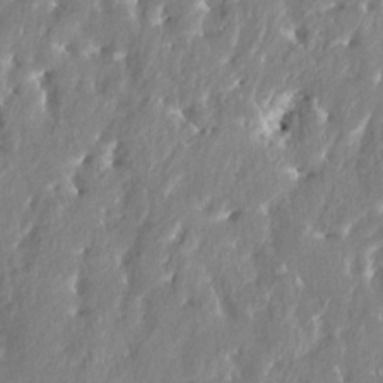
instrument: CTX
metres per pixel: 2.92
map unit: HNhu
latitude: 2.8191
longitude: 8.1795
